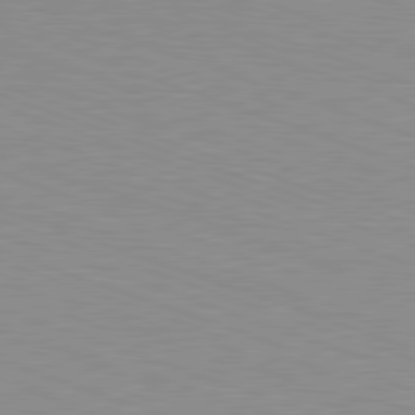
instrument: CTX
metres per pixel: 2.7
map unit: Hpe
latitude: -82.5574
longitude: 5.4265
